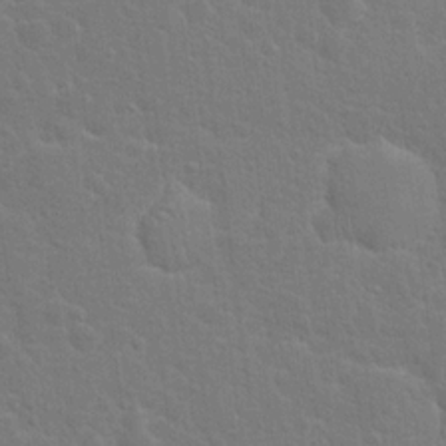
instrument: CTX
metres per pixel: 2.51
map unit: Hto
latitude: 17.3293
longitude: -41.1970
